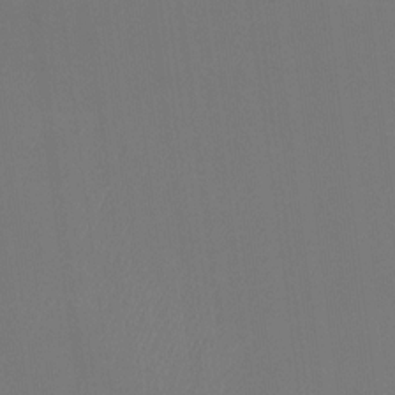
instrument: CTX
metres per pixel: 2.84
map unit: Ht
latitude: -14.7086
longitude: -52.7435
